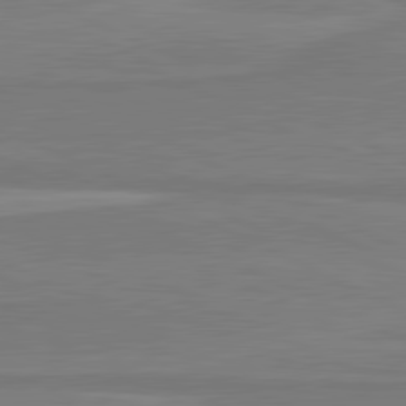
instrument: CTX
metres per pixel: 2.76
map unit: lApd
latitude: 81.4426
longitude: 170.2362
